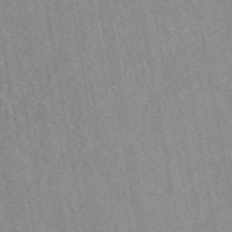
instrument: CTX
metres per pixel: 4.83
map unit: eAb
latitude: 48.7435
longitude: 104.3684
